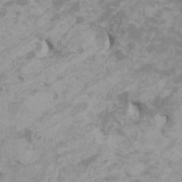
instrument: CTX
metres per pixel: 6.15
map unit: HNhu
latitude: 2.1578
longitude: -1.3481
